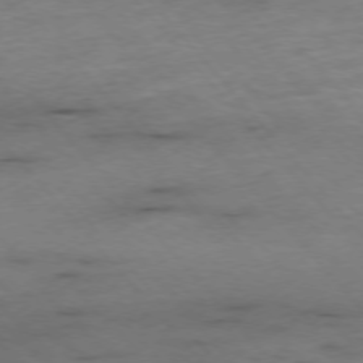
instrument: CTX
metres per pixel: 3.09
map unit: Ap
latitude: -76.4251
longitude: -90.4790
